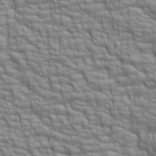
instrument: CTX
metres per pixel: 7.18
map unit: lAa
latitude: 6.6868
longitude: -115.6504
